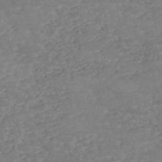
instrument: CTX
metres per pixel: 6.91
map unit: eHh
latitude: -55.2943
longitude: -90.3089
